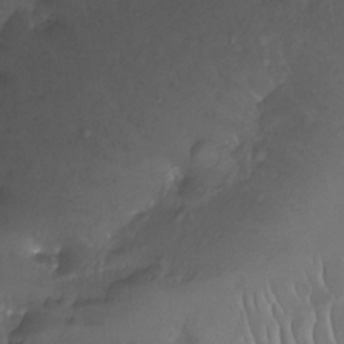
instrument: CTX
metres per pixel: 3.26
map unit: Ht
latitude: -8.7274
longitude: -20.2334
